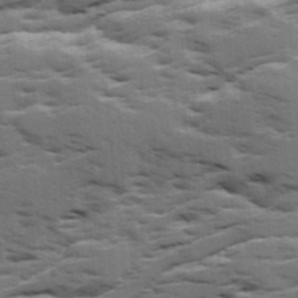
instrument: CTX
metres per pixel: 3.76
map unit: Ave
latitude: 18.3278
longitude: -129.9339
